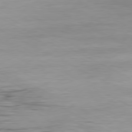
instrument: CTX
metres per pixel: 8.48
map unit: Ap
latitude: -81.0109
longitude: -95.9717
